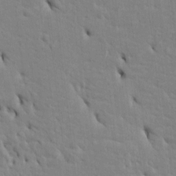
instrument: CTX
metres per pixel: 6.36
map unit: Htu
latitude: 3.2537
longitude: 151.6911
